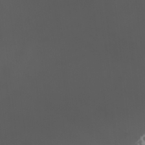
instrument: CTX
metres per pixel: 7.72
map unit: Htu
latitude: -11.3510
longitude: -74.4412
